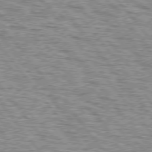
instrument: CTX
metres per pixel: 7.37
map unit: lApd
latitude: 76.1389
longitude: -70.5735
